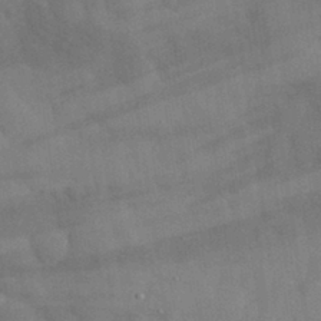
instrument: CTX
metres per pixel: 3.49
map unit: eHh
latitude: 30.8380
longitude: -72.2334
